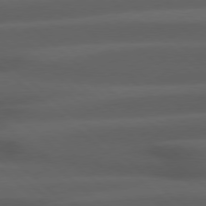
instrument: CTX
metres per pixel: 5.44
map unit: Hpe
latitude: 77.8205
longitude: -126.4601
